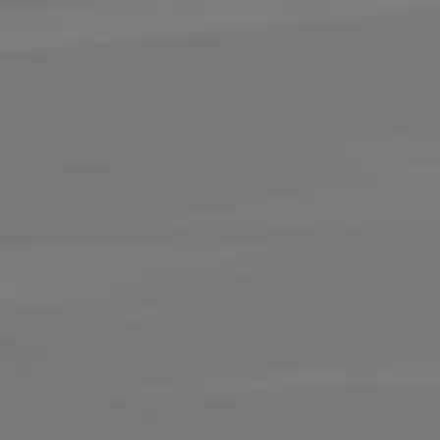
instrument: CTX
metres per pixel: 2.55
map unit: lApd
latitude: 82.5167
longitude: 155.7667
